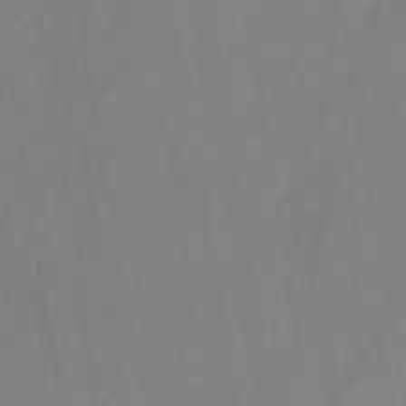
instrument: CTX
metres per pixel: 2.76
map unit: HNb
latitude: -45.8045
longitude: -39.6505
